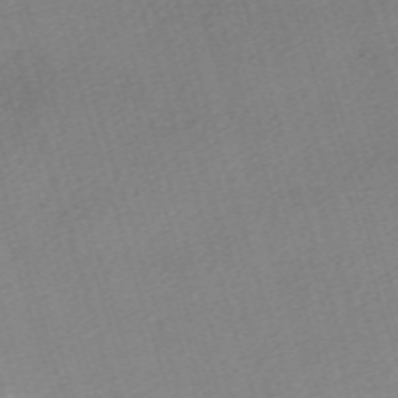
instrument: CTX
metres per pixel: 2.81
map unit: eHh
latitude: -62.0850
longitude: 53.7477
